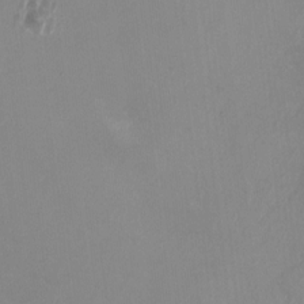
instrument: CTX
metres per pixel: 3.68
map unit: HNhu
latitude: -0.7653
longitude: -4.8569
